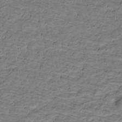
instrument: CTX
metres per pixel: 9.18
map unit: lHb
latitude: -32.5763
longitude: 65.5210
